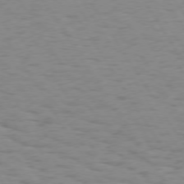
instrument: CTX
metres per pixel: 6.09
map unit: Hpe
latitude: 74.1578
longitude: -136.3279
